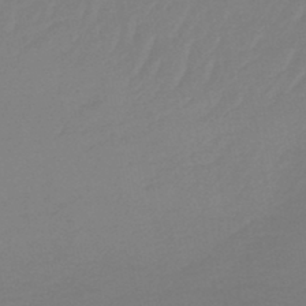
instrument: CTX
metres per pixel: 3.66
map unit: lHb
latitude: -45.0109
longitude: 64.4818
